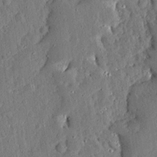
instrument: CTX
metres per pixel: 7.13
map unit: Ave
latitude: 13.3671
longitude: -137.1592
